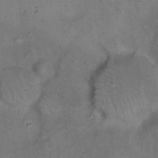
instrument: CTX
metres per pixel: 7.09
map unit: eHh
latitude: 20.5168
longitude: -60.8758
